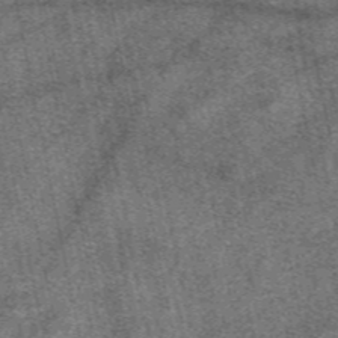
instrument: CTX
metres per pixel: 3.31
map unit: eAb
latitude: 48.2145
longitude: 106.4629
